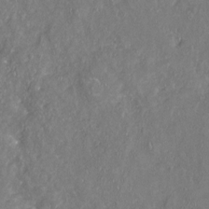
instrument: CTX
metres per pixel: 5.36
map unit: Nhu
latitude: -19.5399
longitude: -57.7071
